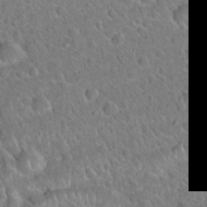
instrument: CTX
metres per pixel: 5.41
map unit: Hto
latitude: 20.4034
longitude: -50.2333
